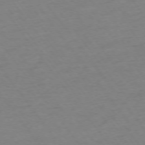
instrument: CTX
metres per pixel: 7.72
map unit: Ap
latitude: -74.8786
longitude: -67.4993
